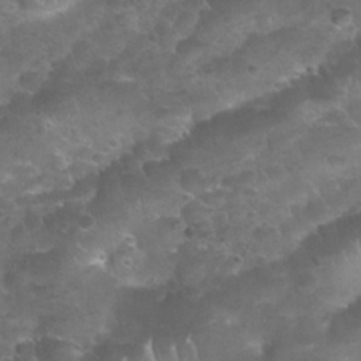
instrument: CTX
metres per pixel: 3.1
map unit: Nhu
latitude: 25.2725
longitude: -52.2145
